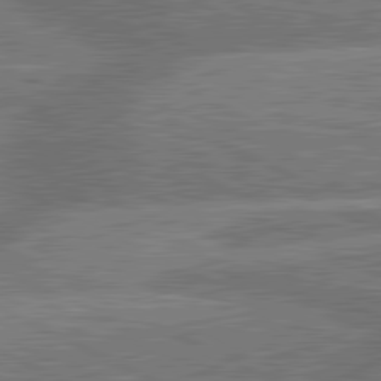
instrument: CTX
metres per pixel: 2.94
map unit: lApd
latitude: 81.4237
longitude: -166.8758
